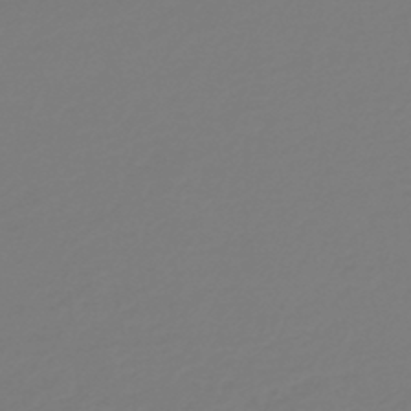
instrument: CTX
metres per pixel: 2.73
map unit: HNb
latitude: -46.5196
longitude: 55.2565
